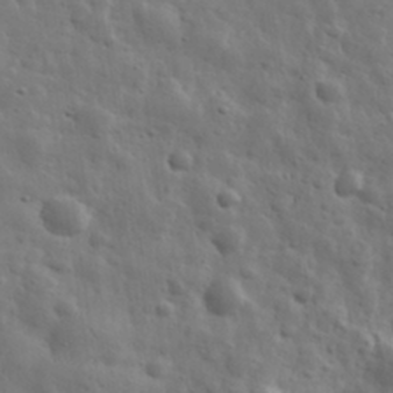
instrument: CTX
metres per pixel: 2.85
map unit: eHh
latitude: 31.8206
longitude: -73.0270
